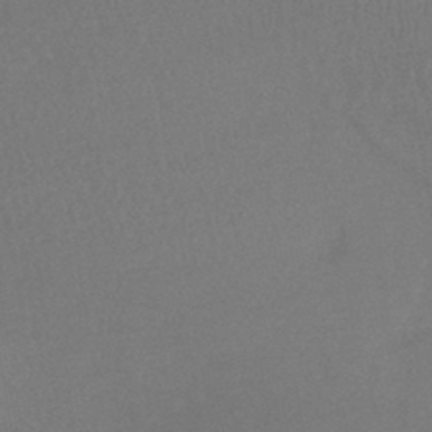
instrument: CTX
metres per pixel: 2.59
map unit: lHb
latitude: -41.5966
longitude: 73.2376
